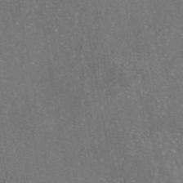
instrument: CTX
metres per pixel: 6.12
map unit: eAb
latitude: 46.4979
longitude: 106.7841
